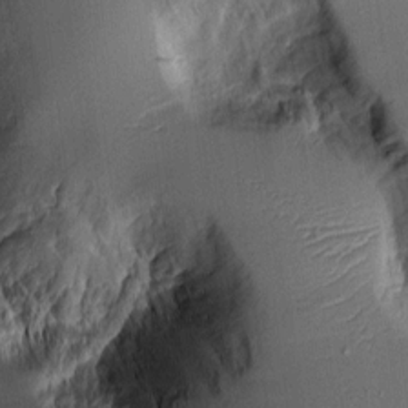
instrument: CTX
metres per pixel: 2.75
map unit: Aa
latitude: 8.2523
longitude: -128.5168
